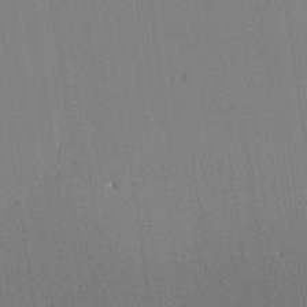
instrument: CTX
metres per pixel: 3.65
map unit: lAvf
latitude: 25.4426
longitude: -111.3482
